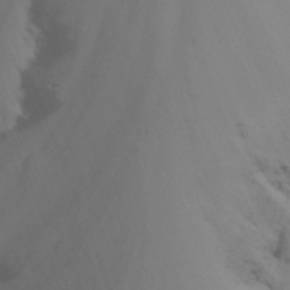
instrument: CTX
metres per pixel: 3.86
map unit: Nhu
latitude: -14.2551
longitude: -56.0255
